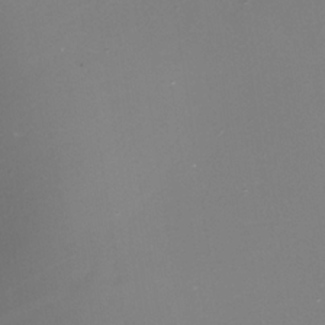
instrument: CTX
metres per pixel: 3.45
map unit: Nhe
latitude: -33.3132
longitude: -88.0822
